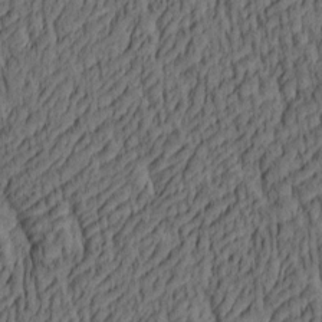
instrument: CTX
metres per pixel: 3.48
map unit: lAa
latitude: 4.5924
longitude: -115.3670
